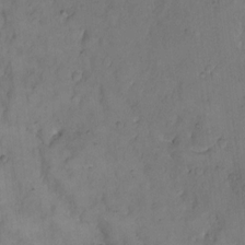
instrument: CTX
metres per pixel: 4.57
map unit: Hto
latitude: 9.4804
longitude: -60.8758
